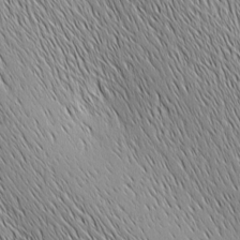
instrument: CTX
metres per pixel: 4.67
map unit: Ave
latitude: 2.3467
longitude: -114.4412
